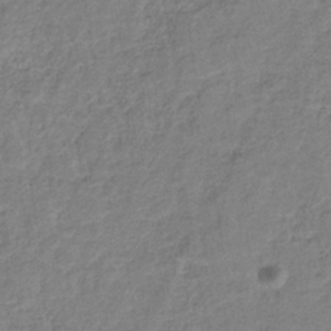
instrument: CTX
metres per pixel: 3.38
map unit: HNhu
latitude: -39.0109
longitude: 107.2187
